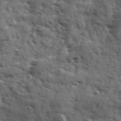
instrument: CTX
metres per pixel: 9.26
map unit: Ave
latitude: 11.8961
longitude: -102.9325
